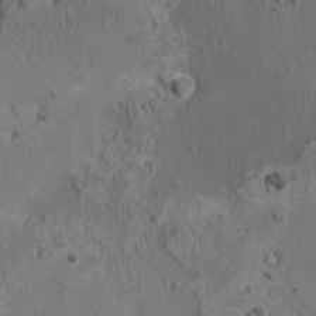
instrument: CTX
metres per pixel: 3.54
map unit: Ht
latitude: -3.1053
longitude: -15.0459
